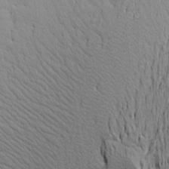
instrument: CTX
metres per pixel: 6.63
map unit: Aa
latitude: 19.1970
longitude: -141.5560
